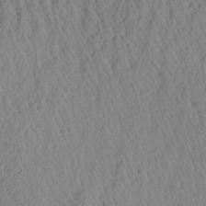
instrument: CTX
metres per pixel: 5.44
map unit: Aa
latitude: 26.7435
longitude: -135.4048
